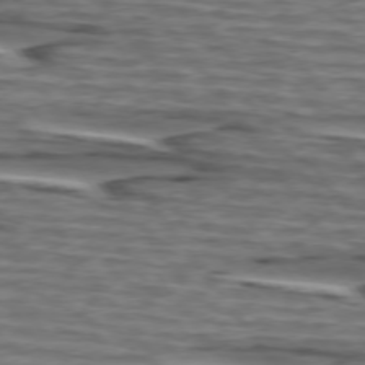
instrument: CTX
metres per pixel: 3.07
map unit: lApd
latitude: 75.1970
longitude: -71.5749
